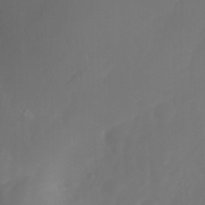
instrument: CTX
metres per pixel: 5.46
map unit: Nhu
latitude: 25.8205
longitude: -62.8380
